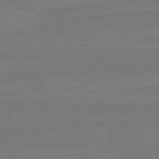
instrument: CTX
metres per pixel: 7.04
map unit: lApd
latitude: 81.7639
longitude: -179.7450
